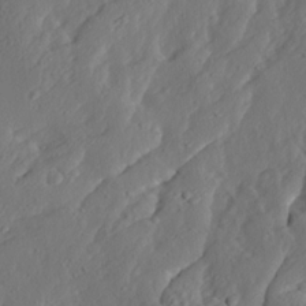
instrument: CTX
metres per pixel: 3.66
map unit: Ave
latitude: 13.9150
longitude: -135.0836
